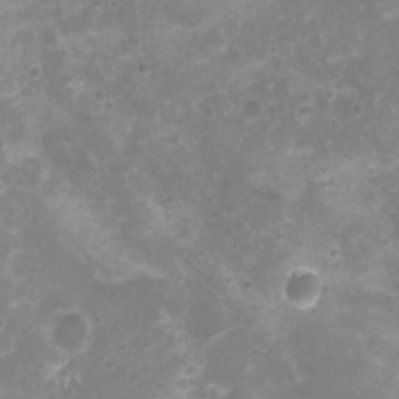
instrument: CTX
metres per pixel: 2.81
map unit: Nhu
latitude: 4.9703
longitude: -17.7639
